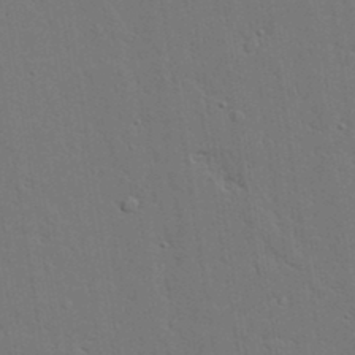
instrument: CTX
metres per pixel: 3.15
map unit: lAvf
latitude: 23.7450
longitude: -110.3279
